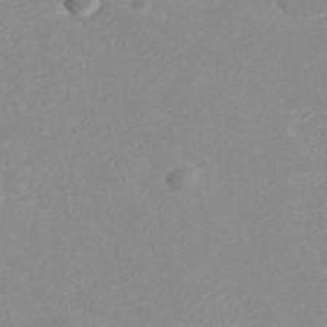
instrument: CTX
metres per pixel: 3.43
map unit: ANa
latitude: 41.5560
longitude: 28.1984
